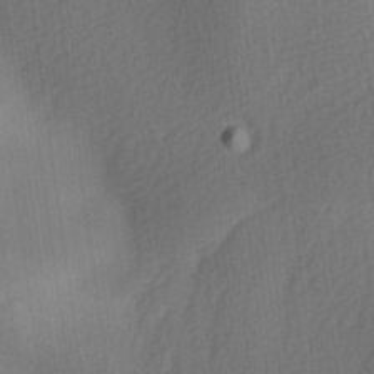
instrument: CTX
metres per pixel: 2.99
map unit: Ave
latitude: -5.7855
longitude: -120.2901
